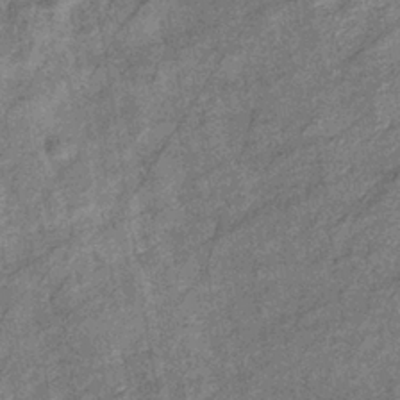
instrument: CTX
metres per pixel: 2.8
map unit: eHb
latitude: -38.0661
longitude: 77.8422
